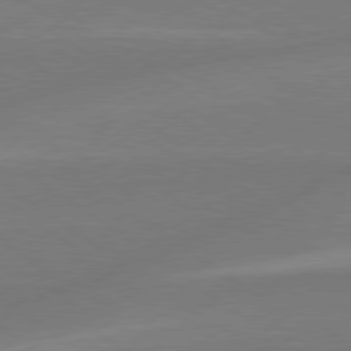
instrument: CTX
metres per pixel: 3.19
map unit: lApd
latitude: 79.0459
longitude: -142.6491
